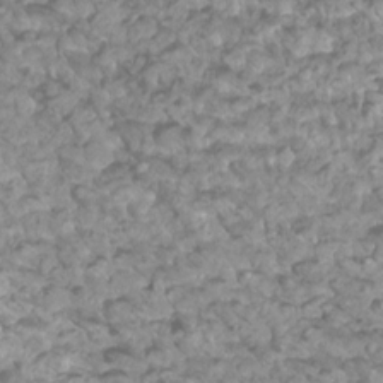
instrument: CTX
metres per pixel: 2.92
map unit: Htu
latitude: 3.1403
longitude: -21.4049
